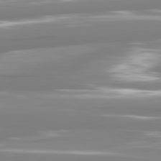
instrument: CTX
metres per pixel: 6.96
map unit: lApd
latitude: 81.2348
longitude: -140.5923
